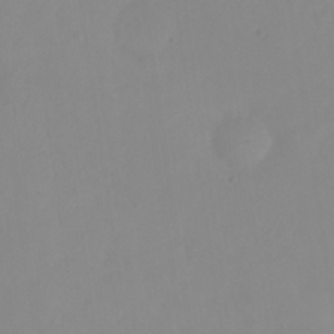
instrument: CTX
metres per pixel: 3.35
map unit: eHh
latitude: 23.5749
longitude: -65.3293
